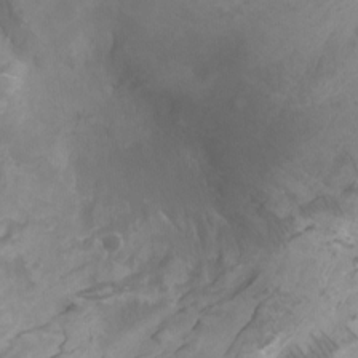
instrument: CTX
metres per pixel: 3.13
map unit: Ht
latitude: -2.3684
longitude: -17.5749
